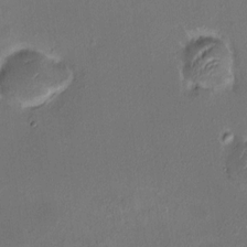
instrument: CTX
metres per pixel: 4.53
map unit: HNhu
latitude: 6.5924
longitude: 7.1809
